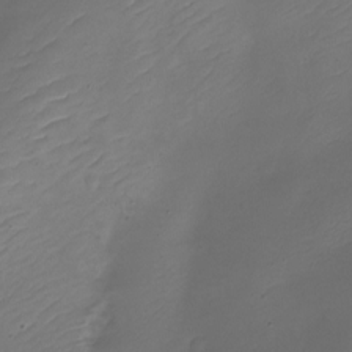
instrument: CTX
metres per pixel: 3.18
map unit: Nhe
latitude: -19.1431
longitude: 144.9542
